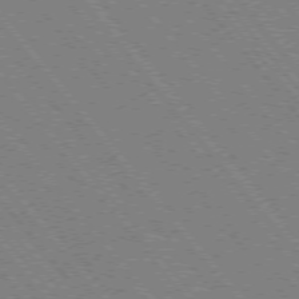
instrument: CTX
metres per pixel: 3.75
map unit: Hpe
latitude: -75.8045
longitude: -13.4804
